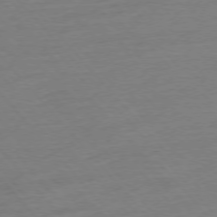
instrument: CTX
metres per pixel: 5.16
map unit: Hpe
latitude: -76.6896
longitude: -15.1215
